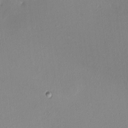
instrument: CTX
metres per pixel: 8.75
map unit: HNhu
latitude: 5.7639
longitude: 6.9352
